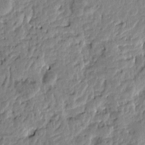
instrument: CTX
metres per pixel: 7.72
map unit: Htu
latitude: -2.5384
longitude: 179.1620
